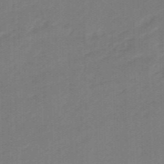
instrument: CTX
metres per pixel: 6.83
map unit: eHb
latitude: -47.2943
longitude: 89.2187
